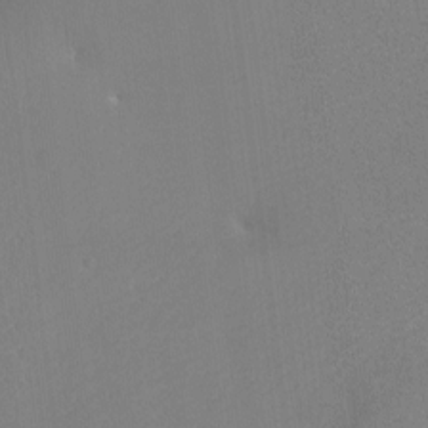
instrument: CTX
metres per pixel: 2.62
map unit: Htu
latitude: -7.3131
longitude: -34.2711
